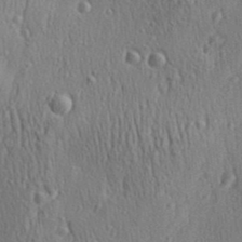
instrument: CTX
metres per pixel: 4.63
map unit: Aa
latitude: 29.7449
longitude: -138.8947
